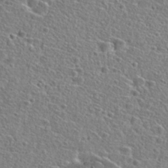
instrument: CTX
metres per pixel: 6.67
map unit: Hto
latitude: 25.6693
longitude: -46.4412
